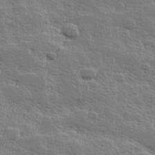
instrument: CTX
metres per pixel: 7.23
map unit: Hve
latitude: 25.4993
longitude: 144.6330
